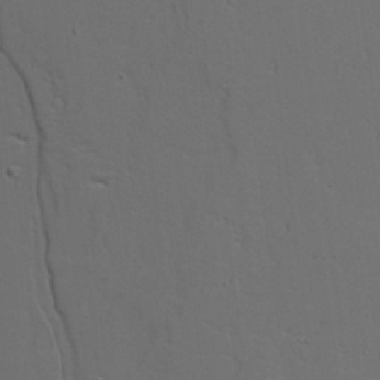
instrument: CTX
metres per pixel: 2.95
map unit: Aa
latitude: 19.0647
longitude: -125.8583
